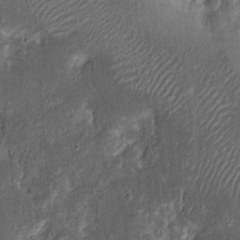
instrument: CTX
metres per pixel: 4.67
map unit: Ht
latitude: 13.6316
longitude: -74.1956
